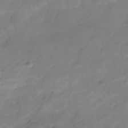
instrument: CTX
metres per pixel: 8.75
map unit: Hve
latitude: -34.5763
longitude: 88.2739
